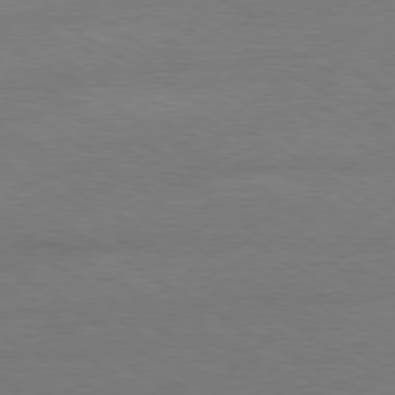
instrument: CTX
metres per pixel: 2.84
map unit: Ap
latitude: -80.2740
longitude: -87.5371
